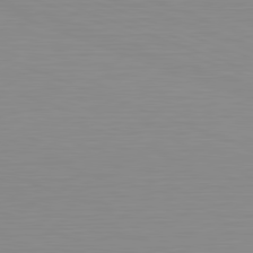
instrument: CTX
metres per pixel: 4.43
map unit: Hpe
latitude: -82.3873
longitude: 6.7841
